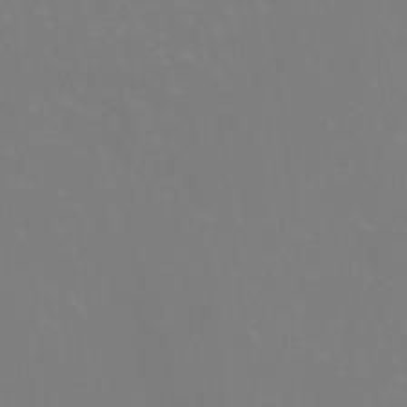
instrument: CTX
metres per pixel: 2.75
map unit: HNhu
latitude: -1.1998
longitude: -5.0458
